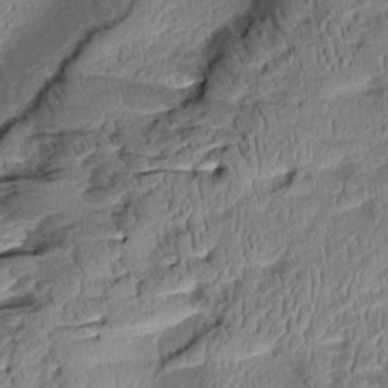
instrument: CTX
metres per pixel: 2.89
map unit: Aa
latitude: 8.8758
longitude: -134.1955
